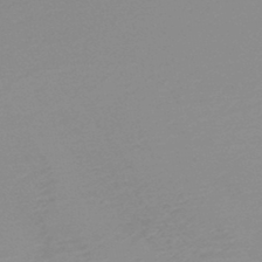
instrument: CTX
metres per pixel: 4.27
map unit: HNb
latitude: -44.8786
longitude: -44.4034
